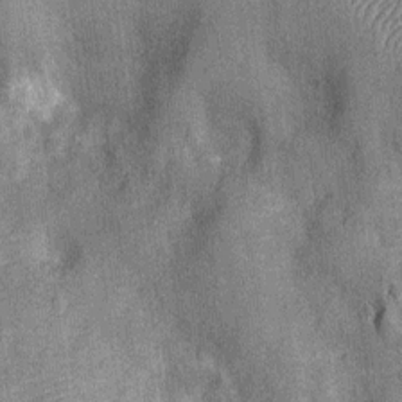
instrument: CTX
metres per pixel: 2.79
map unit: Nhu
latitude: -12.1795
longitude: -23.4993
